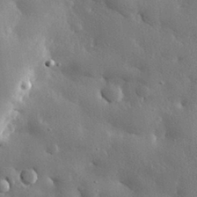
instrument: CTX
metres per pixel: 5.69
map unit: eHh
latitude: 30.6680
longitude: -80.6113
